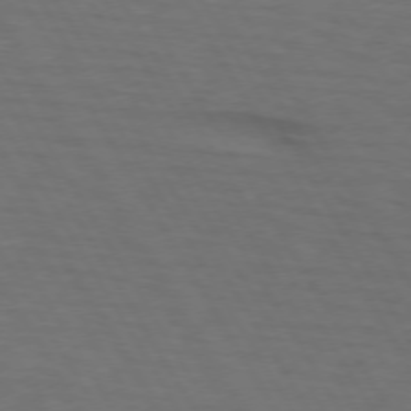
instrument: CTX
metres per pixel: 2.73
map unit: lApd
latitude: 73.2159
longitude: -74.5168
